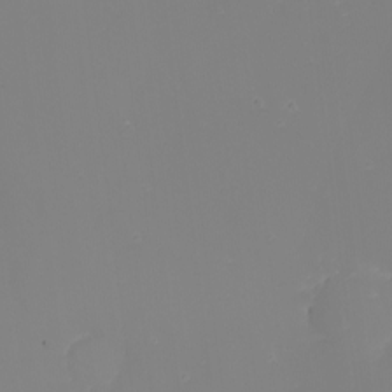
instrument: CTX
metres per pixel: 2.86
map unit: Nhu
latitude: -8.4818
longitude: -82.2711
